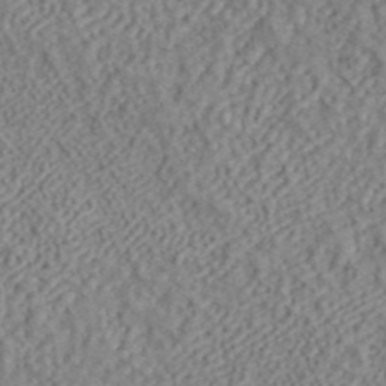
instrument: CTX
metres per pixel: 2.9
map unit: ANa
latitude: 42.1011
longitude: 18.5952
